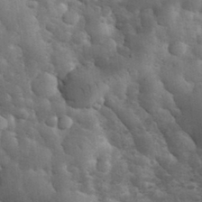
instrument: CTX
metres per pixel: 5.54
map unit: eHh
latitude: 33.7639
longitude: -67.5749
